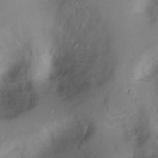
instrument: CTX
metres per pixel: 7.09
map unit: Ht
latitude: -0.7086
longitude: -36.3467
